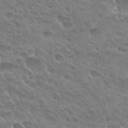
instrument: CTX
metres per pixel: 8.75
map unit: Hto
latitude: 28.5357
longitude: -38.9325
